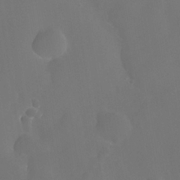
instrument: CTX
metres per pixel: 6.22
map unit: Nhe
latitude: -36.6140
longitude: -130.6113
